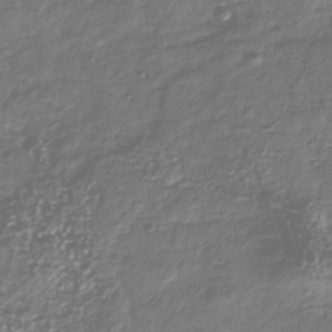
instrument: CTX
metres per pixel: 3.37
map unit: Nhu
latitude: -40.1039
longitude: -81.8394
